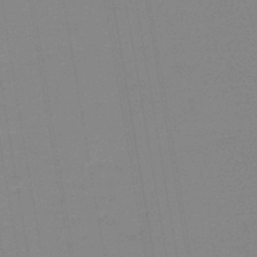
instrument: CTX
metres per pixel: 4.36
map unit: lHb
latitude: -45.5966
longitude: 59.0108
